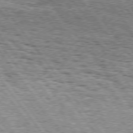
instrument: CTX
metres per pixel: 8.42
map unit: Hpe
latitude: 74.9325
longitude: -156.4223
